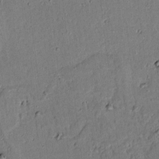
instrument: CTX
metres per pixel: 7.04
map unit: lAvf
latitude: 5.6505
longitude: 168.8408
